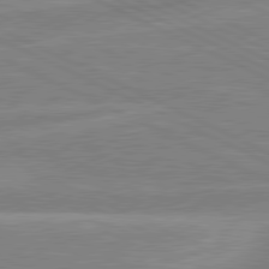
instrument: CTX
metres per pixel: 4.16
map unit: lApd
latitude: 80.9136
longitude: -170.1767
